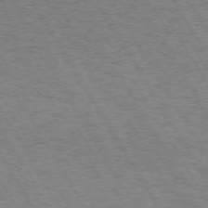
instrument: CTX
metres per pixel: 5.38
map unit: Hpe
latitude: 73.3482
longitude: -128.8947
